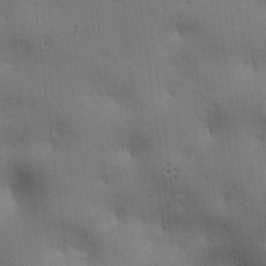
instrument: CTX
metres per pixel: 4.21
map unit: lAa
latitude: 11.4049
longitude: -107.8961
